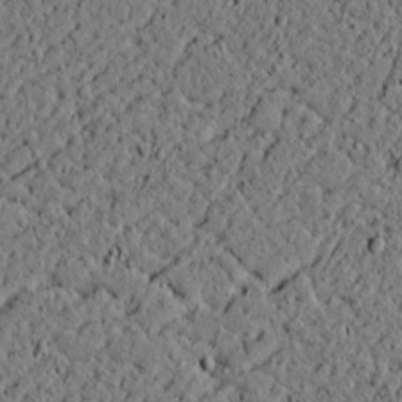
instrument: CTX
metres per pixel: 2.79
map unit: lAvf
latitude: 4.7813
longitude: 166.0661
